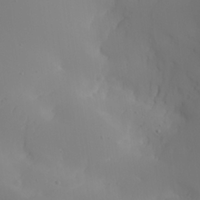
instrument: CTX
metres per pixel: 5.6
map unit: Aa
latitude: 24.8946
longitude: -127.4427
